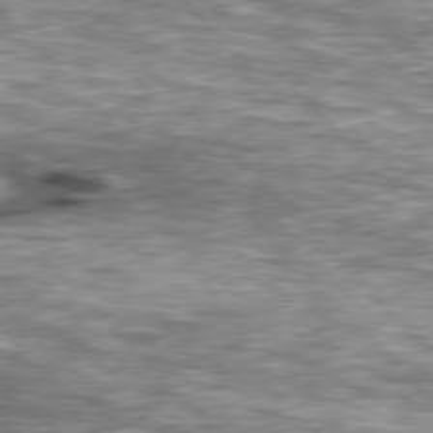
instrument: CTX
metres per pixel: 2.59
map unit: lApd
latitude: 76.9702
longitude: -49.9150
